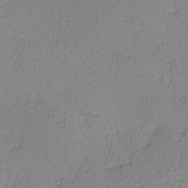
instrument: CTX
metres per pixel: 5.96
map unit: lHvf
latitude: -12.7085
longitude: -99.5182
